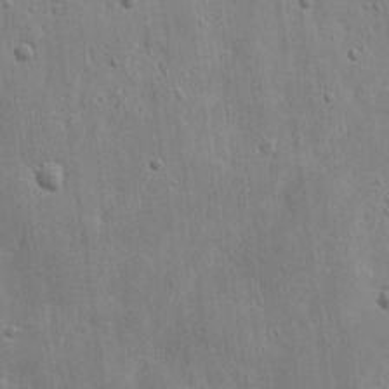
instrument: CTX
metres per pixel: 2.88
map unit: eHh
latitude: 7.2726
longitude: -72.3090
